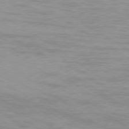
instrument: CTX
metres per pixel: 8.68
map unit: Ap
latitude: -76.9353
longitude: -75.0081
